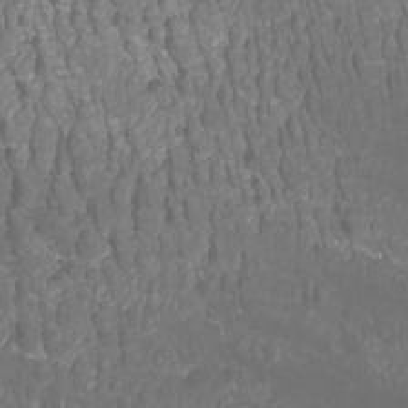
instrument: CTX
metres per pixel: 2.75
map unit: Htu
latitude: -6.1417
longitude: -73.1593
